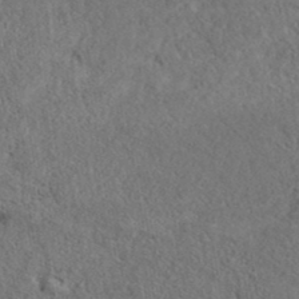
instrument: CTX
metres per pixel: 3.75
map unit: eAb
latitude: 38.4034
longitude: 113.1053
